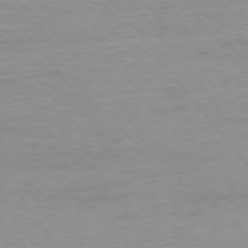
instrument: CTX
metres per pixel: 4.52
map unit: Ap
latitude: -75.8990
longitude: -89.5560
